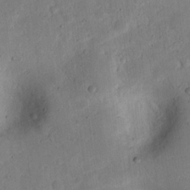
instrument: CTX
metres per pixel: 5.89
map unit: lAvf
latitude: 9.6883
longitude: 168.0472
